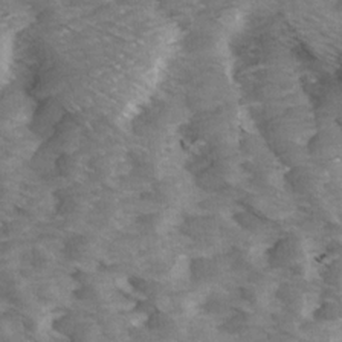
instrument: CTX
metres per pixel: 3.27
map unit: Ave
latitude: 14.7247
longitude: -103.3859
